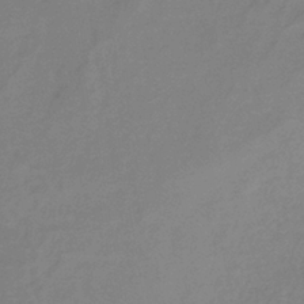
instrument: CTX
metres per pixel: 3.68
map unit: eHb
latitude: -36.9730
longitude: 74.5196
